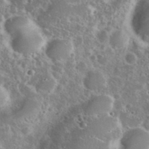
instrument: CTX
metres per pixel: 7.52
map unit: eHh
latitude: 37.2348
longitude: -60.7057
